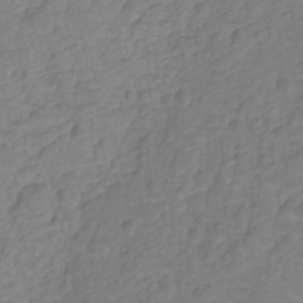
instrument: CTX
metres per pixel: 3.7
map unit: Nhu
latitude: -11.7856
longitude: -22.8380
